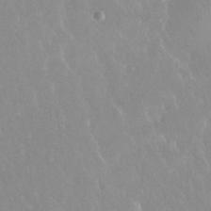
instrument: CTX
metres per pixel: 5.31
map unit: Nhu
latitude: 29.8583
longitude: -57.3292
